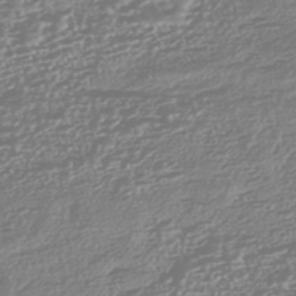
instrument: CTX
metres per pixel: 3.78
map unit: HNhu
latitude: -44.8030
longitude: 100.8785
